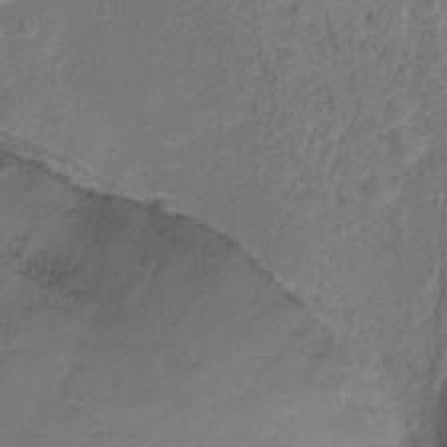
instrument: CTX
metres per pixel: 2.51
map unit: Ht
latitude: 1.4804
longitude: -34.9324
